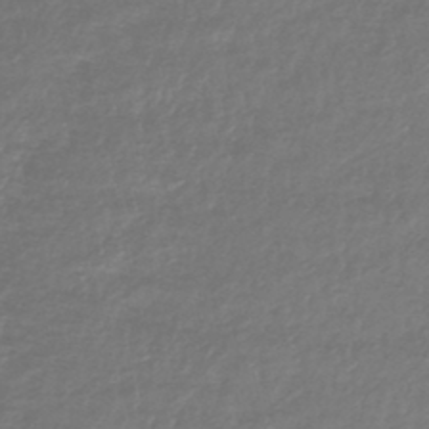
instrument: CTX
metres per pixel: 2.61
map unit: lHb
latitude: -41.3132
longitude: 70.7463
